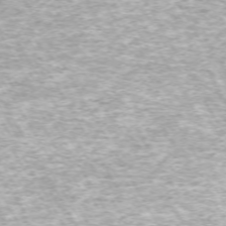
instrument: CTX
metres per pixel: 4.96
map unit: Hpe
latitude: -71.2565
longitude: 14.0850
